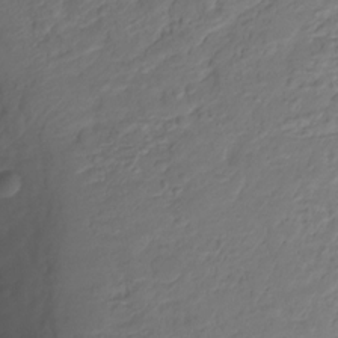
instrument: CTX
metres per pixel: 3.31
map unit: Hto
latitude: -12.8786
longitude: -39.6505
